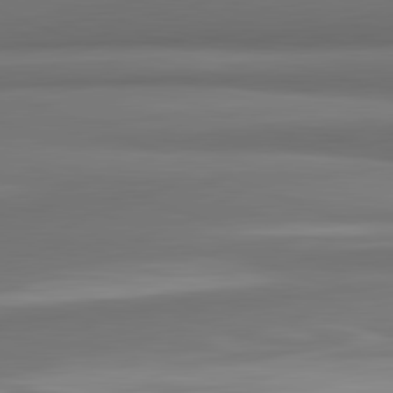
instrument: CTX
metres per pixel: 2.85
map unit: lApd
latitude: 81.9717
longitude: 170.8975
